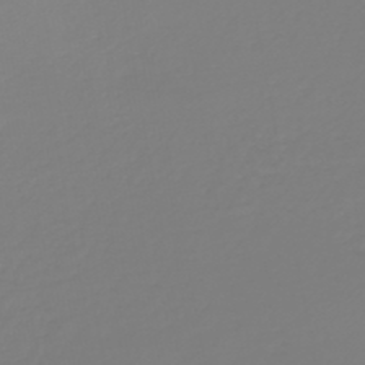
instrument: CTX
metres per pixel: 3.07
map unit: HNb
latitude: -46.2172
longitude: 56.2739
